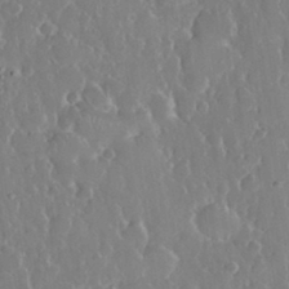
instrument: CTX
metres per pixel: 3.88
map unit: eHh
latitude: 33.3293
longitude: -59.8394
